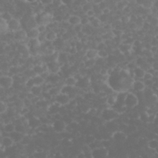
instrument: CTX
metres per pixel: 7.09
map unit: eHh
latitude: 32.4223
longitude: -62.3090
